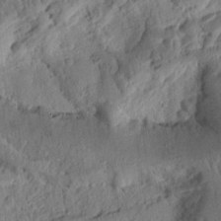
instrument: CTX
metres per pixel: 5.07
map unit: Ht
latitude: 11.2159
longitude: -74.9136
